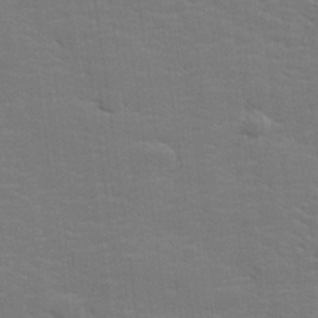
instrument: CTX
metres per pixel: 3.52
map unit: lHvf
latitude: 25.5182
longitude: 142.2361
